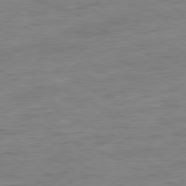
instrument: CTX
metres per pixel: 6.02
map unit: Ap
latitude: -80.8975
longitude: -81.8205
